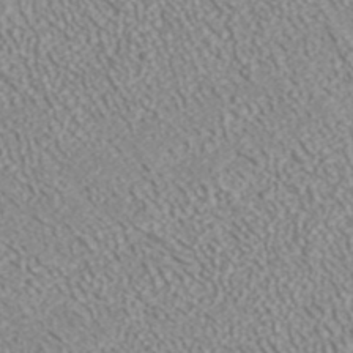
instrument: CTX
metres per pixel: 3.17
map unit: ANa
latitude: 41.7260
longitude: 28.5007
